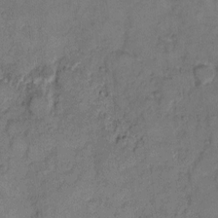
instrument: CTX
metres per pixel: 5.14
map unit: Hto
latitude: 7.4237
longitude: -62.0822
